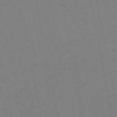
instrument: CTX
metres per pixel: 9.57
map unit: eHb
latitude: -50.0472
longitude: 72.1983
